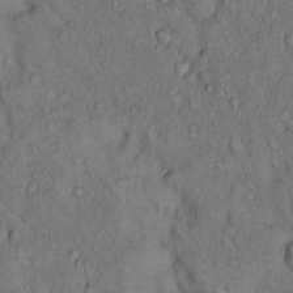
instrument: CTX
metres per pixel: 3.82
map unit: Hto
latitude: 10.8380
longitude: -59.9150
